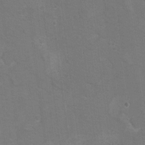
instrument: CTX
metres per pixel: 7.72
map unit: Hto
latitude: 8.7435
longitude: -30.3468
